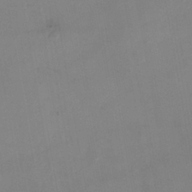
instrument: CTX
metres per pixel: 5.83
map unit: Nhu
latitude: -25.7855
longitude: -69.8961
